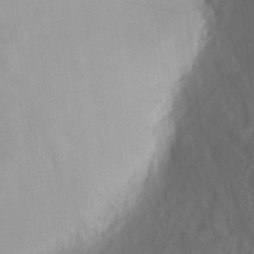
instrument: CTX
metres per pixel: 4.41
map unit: HNhu
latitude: 6.2522
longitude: 13.1242
